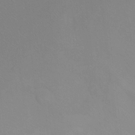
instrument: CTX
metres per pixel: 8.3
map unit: Ht
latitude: 1.3103
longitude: -36.1011
